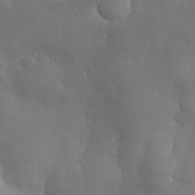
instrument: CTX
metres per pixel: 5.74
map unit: eHh
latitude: 30.2145
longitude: -81.9150
